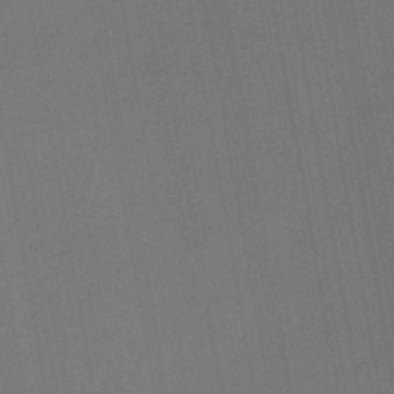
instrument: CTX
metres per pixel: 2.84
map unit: lHb
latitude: -45.2943
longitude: 67.6722
